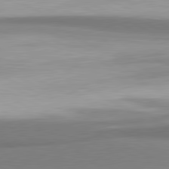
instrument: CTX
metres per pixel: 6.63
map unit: lApd
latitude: 81.3671
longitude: 167.3887
